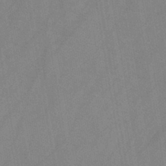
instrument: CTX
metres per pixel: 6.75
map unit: HNb
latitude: -44.6896
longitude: -39.9717
